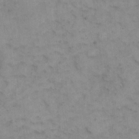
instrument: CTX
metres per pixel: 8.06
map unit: Hto
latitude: 6.2522
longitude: -62.1011
